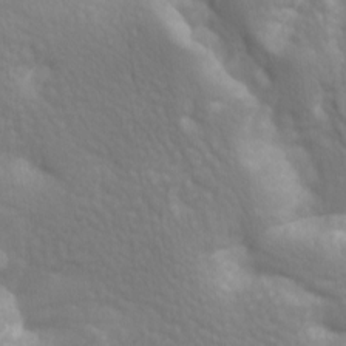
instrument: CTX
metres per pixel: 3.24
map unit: lAa
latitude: -8.2361
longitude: -125.9717
